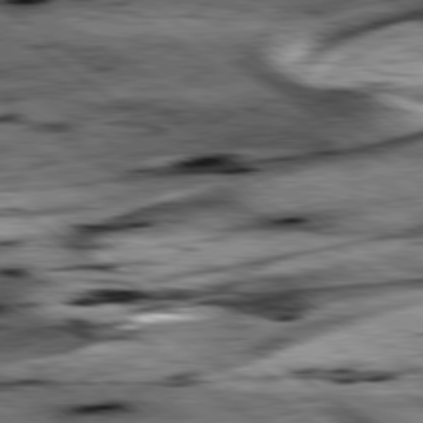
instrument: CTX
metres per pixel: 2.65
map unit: lApd
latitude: 79.5182
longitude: -48.9892
